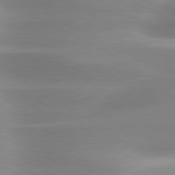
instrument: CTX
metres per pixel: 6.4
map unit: lApd
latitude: 79.7261
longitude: -120.3657
